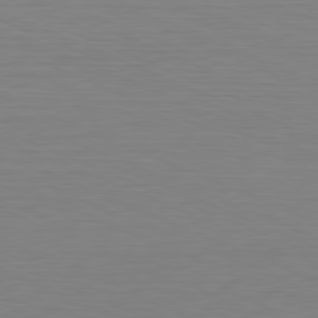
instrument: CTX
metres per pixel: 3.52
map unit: Hpe
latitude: -81.5966
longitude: 8.2928
